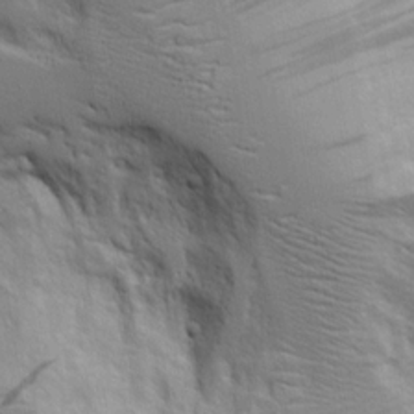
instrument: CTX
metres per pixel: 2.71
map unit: Aa
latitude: 18.9702
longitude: -125.5938
